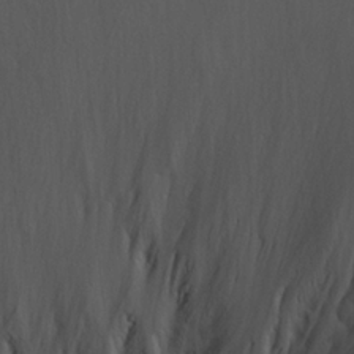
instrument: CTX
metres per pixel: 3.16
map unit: Ave
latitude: 23.3293
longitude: -132.2523
